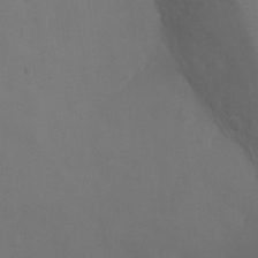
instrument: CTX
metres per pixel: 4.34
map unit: Ht
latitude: 1.9339
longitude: -22.3089
